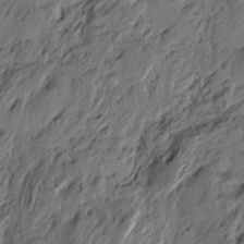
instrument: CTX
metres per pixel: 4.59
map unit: Htu
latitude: -3.8989
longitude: -177.3292
